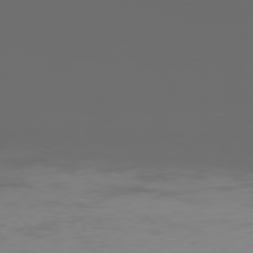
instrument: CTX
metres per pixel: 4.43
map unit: Ap
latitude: -76.3873
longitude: -74.3089
